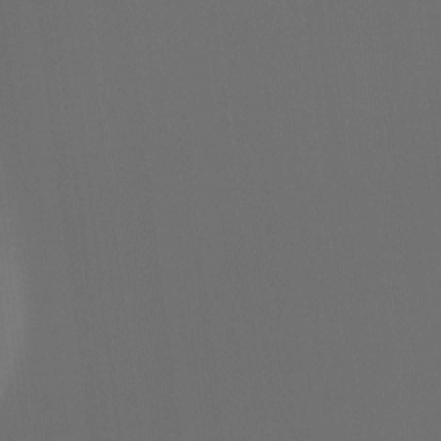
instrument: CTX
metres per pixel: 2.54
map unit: Hto
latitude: -6.6896
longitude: -49.3293
